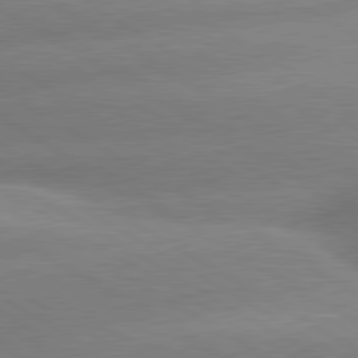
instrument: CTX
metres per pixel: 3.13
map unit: lApd
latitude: 80.1200
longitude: -155.2348
